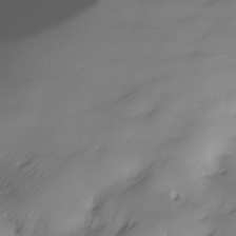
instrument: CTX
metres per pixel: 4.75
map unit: Hve
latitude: -28.7274
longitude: 91.8045
